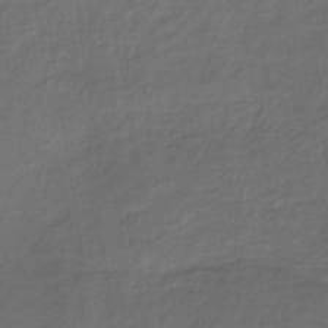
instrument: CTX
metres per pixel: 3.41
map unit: lHb
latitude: -36.6896
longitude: 71.4643
